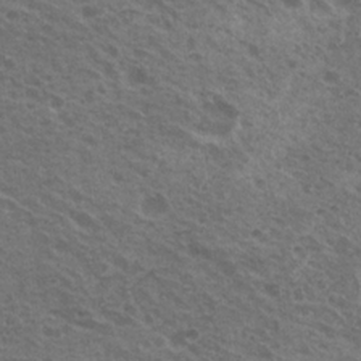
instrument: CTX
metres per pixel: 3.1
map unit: Nhu
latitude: 21.6127
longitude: -30.8758
